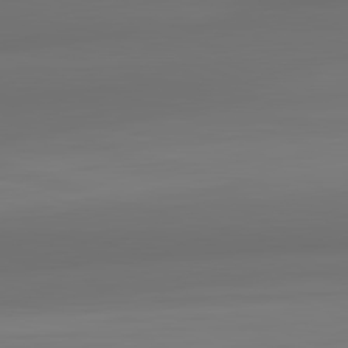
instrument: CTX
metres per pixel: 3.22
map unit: lApd
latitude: 82.1955
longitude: -173.1025
